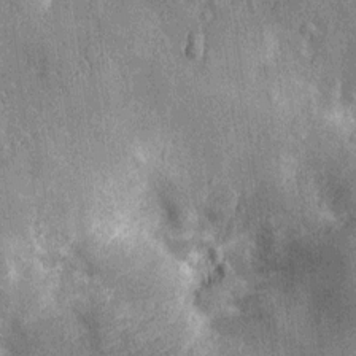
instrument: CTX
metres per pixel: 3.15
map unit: Nhu
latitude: -13.2565
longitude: -23.8961
